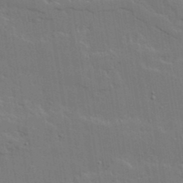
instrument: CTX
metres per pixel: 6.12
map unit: lAvf
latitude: 23.7261
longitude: -110.4790
